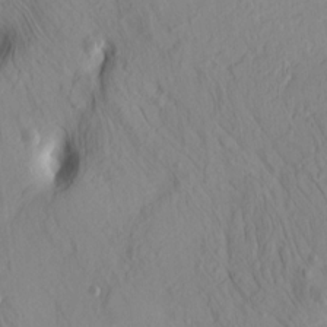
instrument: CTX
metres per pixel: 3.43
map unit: HNhu
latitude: 11.4616
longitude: 23.7478
